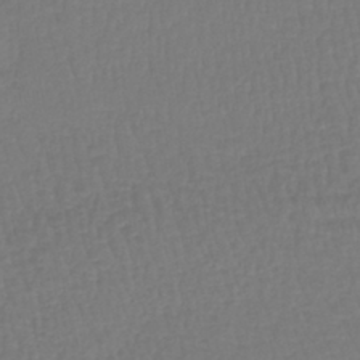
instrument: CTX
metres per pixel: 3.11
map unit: lHb
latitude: -41.9178
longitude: 61.1998
